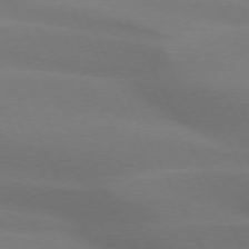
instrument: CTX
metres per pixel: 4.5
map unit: lApd
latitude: 73.2537
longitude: -49.0836
